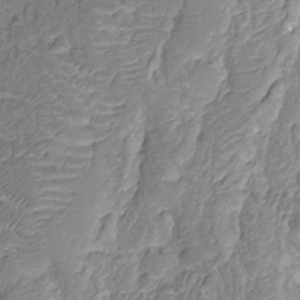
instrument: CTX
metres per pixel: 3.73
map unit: Nhu
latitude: -12.4818
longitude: -23.2726
